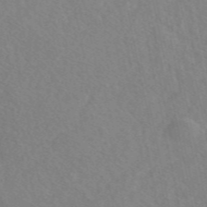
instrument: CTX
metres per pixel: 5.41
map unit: eAb
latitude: 48.4034
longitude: 117.5210
